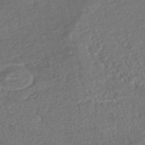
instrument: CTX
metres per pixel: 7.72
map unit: HNhu
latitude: -45.9745
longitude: 102.1606
